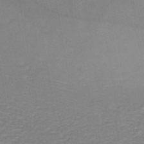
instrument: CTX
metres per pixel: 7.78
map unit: eHh
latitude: -44.2928
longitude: -29.9339
